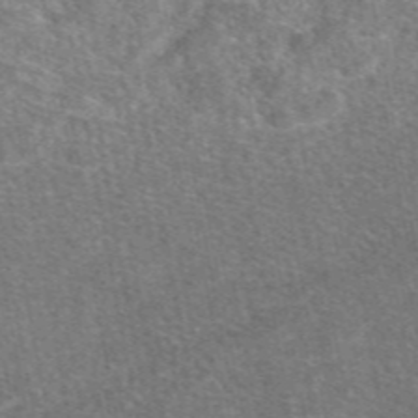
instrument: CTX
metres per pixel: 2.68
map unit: eAb
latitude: 48.3089
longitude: 112.9731
